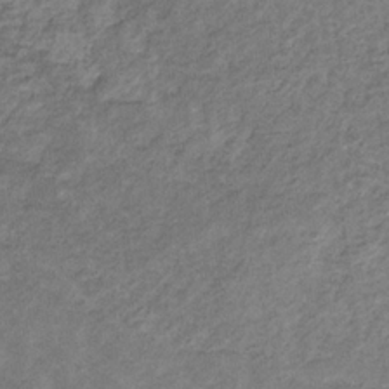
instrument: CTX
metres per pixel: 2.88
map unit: eHb
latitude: -31.2943
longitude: 69.0486
